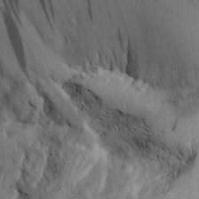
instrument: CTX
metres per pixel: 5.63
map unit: Aa
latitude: 27.9528
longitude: -134.1955
